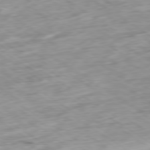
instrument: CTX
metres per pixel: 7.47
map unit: Ap
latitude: -79.6910
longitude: -89.3482
